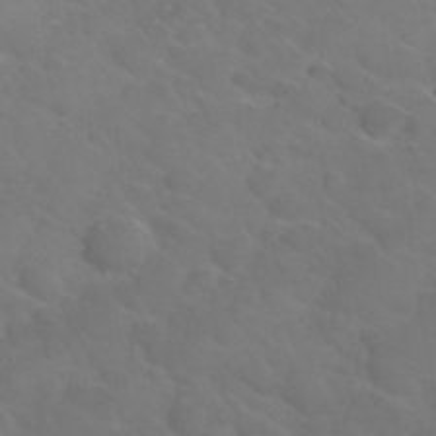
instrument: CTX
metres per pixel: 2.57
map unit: Nhu
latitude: 26.9514
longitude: -55.3859
